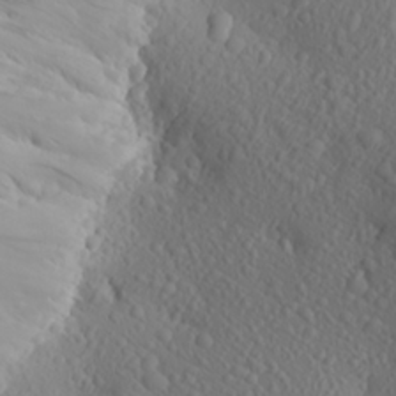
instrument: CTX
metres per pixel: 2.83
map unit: Aa
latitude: 25.0836
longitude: -146.1956
